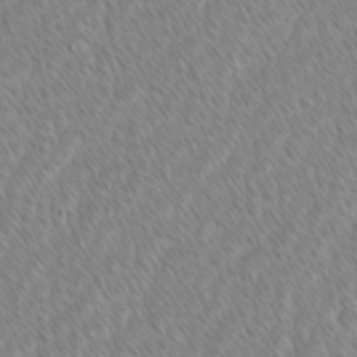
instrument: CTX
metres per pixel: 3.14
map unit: lAvf
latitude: -1.4266
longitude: -114.1955
